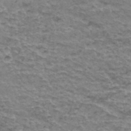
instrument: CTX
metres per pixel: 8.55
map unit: Hto
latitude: 36.5546
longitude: -42.7057
